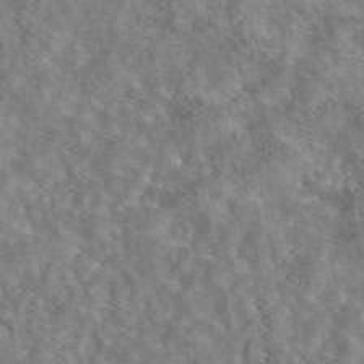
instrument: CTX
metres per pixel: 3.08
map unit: eAb
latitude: 43.5182
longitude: 108.3684
